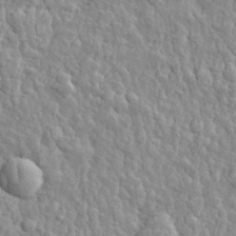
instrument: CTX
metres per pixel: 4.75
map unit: eHh
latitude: 32.2711
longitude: -79.2348
